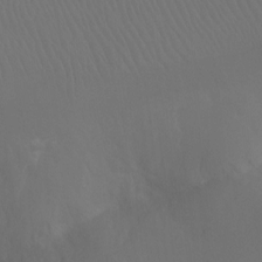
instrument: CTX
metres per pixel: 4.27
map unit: Ht
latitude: -7.8989
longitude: -32.1200
